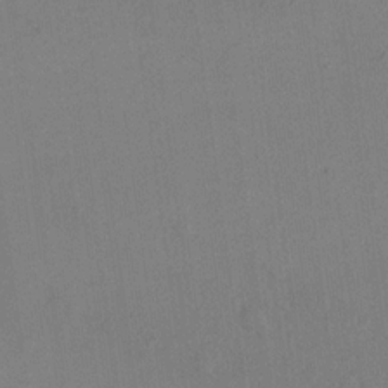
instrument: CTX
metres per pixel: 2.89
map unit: eHh
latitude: 16.7435
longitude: -67.4426
